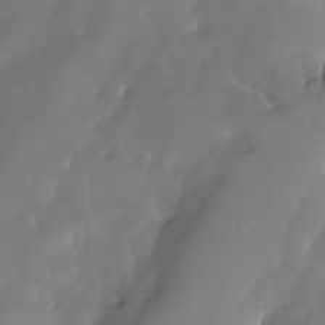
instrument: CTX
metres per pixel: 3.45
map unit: HNhu
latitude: -23.8045
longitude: 51.0297
